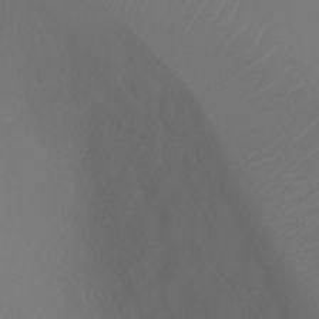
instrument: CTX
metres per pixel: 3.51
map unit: Ht
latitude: -6.4629
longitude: -26.5735
